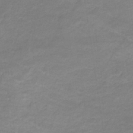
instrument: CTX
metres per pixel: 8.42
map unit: eHb
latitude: -32.3873
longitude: 68.2739
